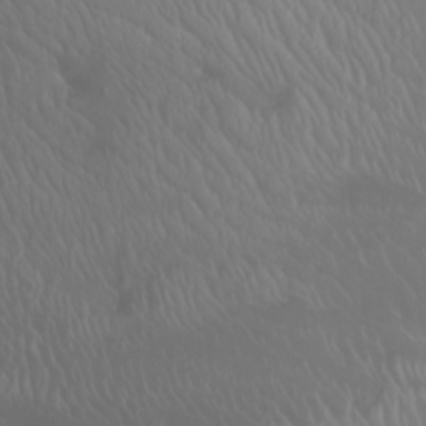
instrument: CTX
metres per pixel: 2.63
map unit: Nhu
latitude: -8.8786
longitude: -93.5371
